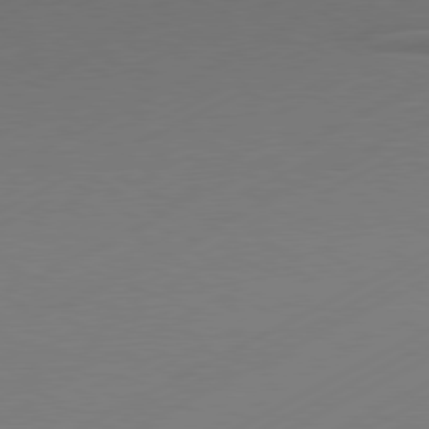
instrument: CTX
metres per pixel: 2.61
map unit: Hpe
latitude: -81.2943
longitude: 13.6722
